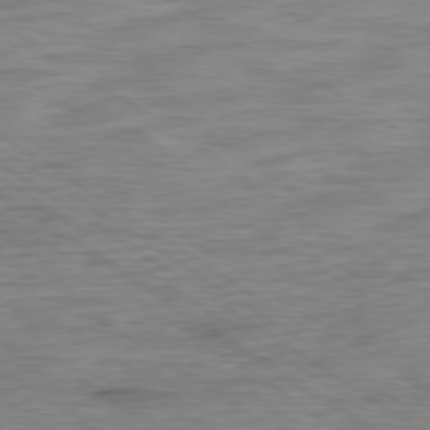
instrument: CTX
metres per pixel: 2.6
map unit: Ap
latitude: -79.8611
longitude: -49.1214
